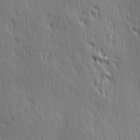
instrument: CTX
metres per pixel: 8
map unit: Hve
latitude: 23.7072
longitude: -97.1592
